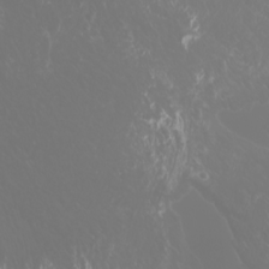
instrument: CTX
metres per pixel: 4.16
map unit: Htu
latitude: -4.6896
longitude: -89.8773
